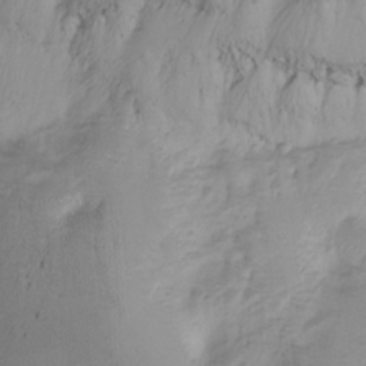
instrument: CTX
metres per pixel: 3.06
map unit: Nhu
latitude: -1.5966
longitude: -74.4223
